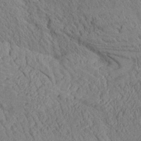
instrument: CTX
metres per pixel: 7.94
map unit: Aa
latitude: 24.9324
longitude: -133.7828
